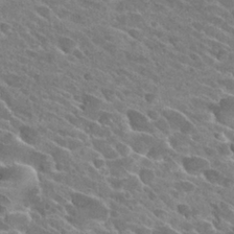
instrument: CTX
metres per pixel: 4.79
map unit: Hto
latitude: 26.3089
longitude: -41.1025
